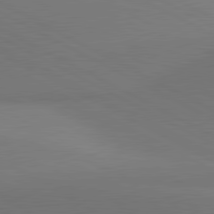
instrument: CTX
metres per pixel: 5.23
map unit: lApd
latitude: 81.2915
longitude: 146.6140
